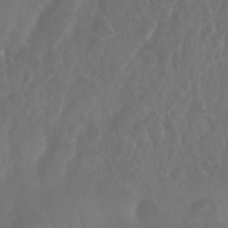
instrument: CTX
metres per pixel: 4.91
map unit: Nhu
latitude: 25.1214
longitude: -62.4223
